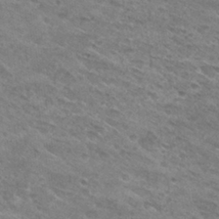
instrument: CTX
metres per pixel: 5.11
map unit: Hto
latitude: 30.1767
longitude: -46.3468
